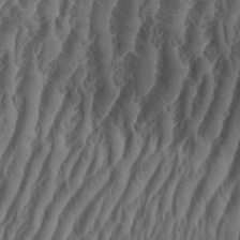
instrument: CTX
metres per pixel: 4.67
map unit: eHh
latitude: 37.1214
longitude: -136.1578
